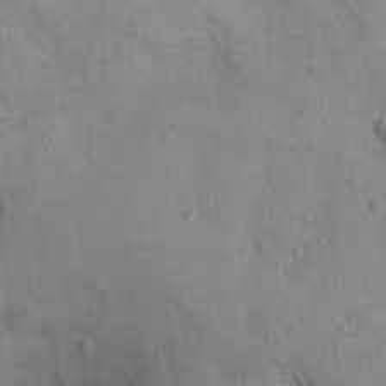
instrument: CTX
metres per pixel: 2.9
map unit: Nhu
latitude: 0.7813
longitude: -16.5545
